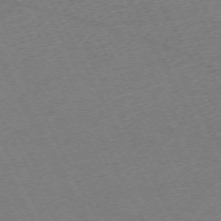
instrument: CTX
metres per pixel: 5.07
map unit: Hpe
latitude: -71.0864
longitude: 9.3132
